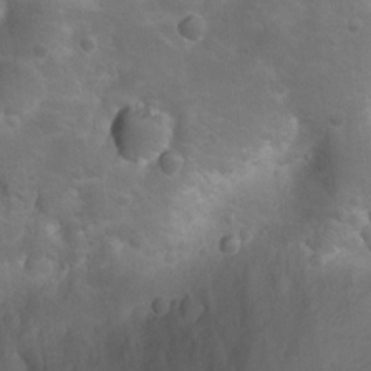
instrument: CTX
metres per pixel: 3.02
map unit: Nhu
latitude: 9.1781
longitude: -22.5357
